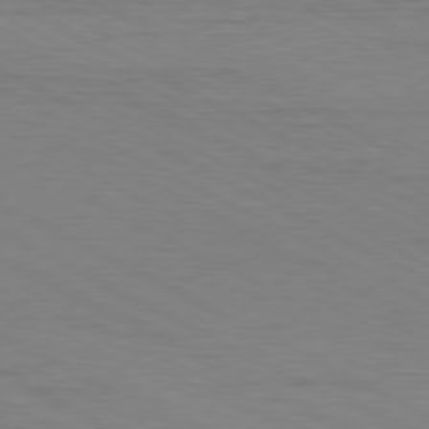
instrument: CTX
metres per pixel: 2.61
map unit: Hpe
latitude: -81.1431
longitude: 12.5385
